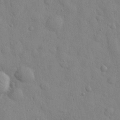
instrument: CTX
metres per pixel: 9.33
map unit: eHh
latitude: 26.9892
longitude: -75.7450
